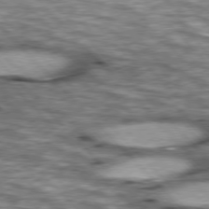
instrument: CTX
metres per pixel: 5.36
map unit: lApd
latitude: 76.7057
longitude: -50.2333
